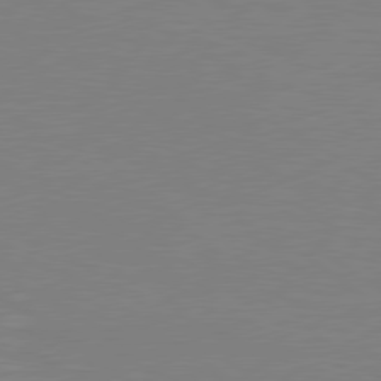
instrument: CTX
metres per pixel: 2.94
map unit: Hpe
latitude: 78.9514
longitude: -125.2914
